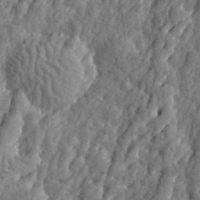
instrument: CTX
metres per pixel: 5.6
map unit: eHh
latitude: 31.9528
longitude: -79.9339
